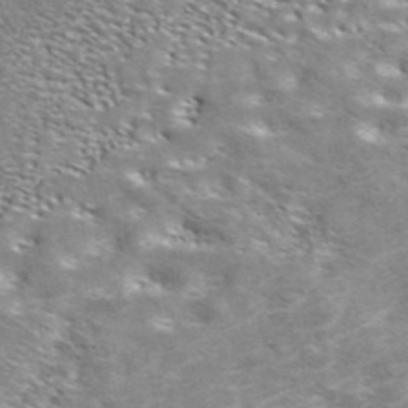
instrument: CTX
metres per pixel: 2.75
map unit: ANa
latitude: 41.0836
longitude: 17.7478
